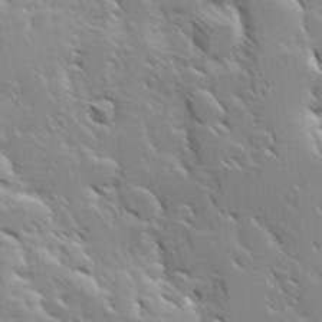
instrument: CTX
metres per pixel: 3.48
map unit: Ave
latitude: 8.4979
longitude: -104.2145
